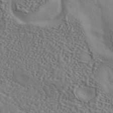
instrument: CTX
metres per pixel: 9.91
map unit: ANa
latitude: 43.6505
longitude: 48.4818
